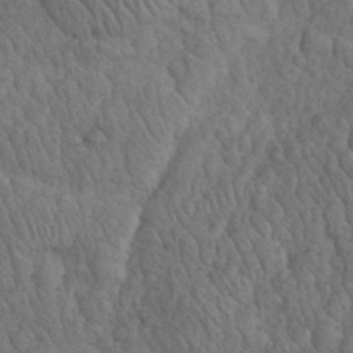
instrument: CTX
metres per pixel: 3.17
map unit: eHh
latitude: 32.3089
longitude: -67.4804
